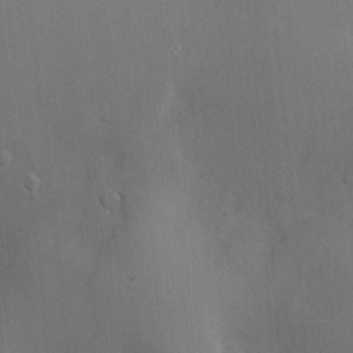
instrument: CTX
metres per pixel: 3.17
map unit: Nve
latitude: -7.9367
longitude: 174.3495
